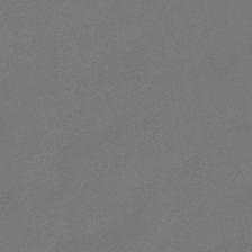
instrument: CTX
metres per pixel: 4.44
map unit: eHb
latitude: -47.7477
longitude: 86.0472
